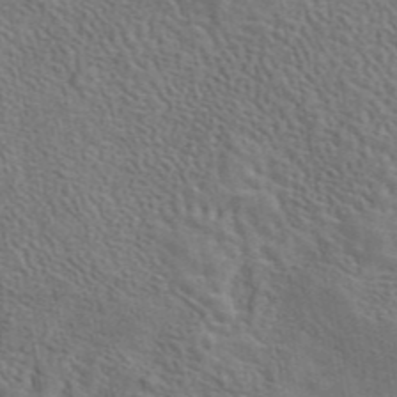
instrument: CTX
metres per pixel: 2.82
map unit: eAb
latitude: 43.6694
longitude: 113.3321
